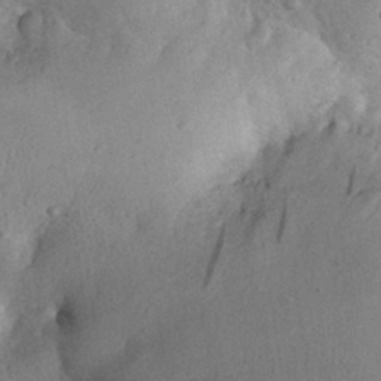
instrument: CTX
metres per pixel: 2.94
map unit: eHh
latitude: 30.4979
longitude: -69.3671
